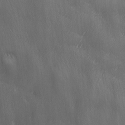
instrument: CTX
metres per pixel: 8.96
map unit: Ave
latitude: 13.0081
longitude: -105.0270
